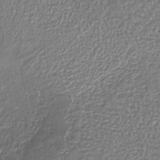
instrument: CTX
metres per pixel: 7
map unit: lHb
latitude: -39.5588
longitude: 61.3699
